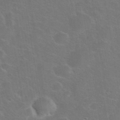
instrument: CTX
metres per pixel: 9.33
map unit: eHh
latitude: 37.6316
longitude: -66.3656
